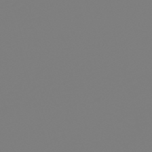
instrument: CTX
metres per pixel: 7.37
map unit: lHb
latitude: -49.9556
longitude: 81.9367
